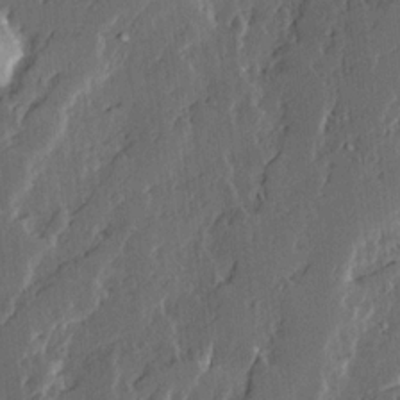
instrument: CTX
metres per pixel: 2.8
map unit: Ave
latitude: 14.1578
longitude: -136.8380
